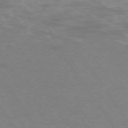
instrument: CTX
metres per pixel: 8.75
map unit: Ap
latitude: -74.7086
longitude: -75.8961
